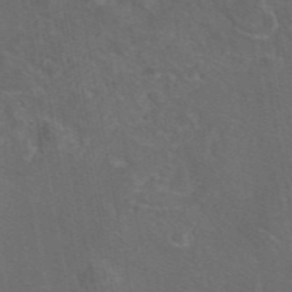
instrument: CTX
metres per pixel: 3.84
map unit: eAb
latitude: 46.3657
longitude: 108.3873
